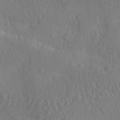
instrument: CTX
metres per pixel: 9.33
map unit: Ave
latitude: -10.2551
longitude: -120.8002
